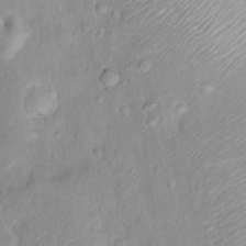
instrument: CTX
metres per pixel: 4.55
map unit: Hto
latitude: 13.3482
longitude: -37.0648
